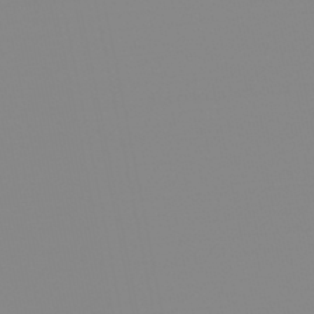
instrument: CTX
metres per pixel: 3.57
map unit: lHb
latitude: -44.3306
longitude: 55.5588
